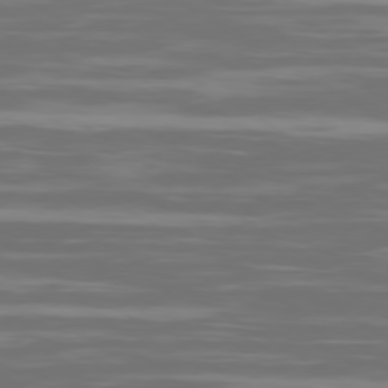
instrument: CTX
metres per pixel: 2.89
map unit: Ap
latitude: -79.7099
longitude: -102.0633
